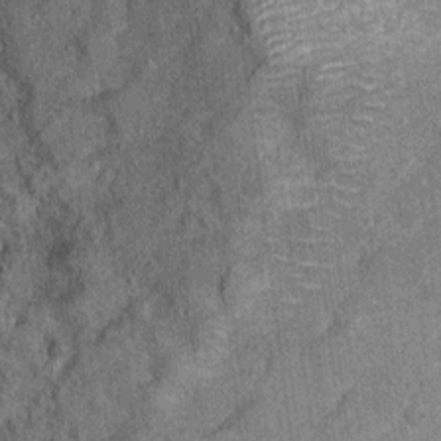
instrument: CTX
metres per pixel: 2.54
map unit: Ht
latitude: 9.1592
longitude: -37.9717
